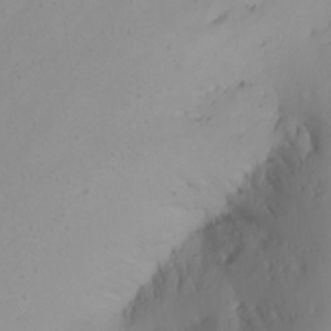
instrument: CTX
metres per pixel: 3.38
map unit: Nhu
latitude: -6.9352
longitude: -66.1011
